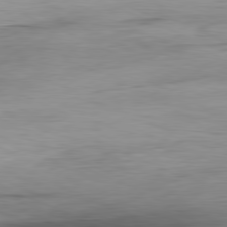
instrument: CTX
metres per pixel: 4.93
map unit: Ap
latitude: -81.1431
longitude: -81.4804
